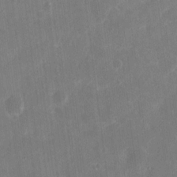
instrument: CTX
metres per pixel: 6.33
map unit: eHh
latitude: 8.3656
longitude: -69.6505
